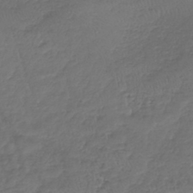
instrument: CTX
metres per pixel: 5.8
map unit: lHb
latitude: -39.1242
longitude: 68.1983
